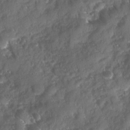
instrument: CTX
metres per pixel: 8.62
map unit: Ave
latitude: 10.4790
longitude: -103.0836
